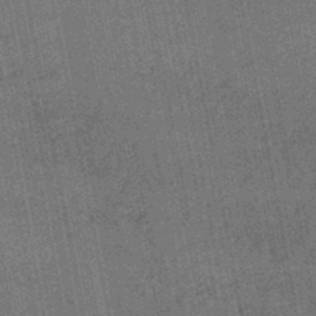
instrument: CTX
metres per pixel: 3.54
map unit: lHb
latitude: -46.1794
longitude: 68.3306
